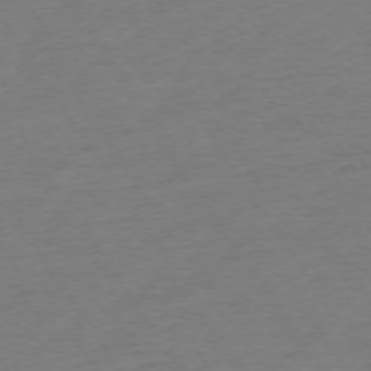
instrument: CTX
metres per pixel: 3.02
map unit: Ap
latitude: -73.8233
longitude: -85.9528
